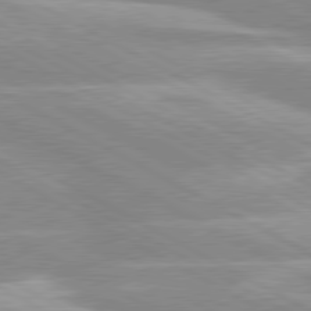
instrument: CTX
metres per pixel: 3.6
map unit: lApd
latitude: 80.3278
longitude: -124.5734
